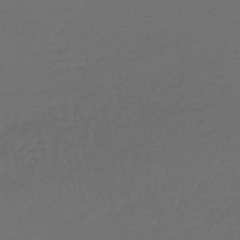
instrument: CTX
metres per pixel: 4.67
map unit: lHb
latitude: -43.5966
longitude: 67.8422
